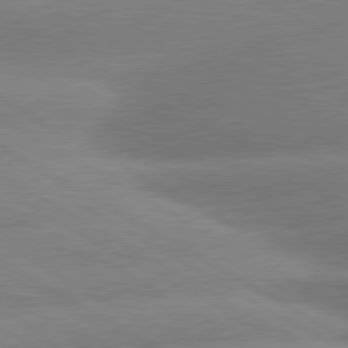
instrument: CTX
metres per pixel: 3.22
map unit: lApd
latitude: 80.6301
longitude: -162.8191
